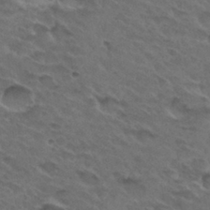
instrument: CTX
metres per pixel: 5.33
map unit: Hto
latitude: 32.1011
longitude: -45.6883
